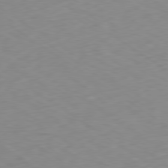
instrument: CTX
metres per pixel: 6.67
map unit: Ap
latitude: -79.7288
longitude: -72.7813
